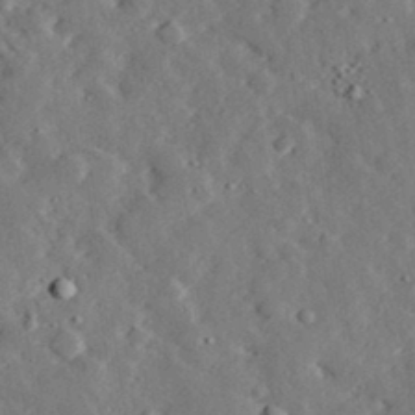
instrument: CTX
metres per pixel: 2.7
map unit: lHvf
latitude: 32.8947
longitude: -83.3859
